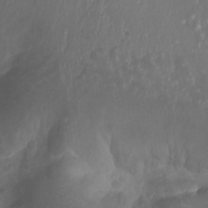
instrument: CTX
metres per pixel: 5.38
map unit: Aa
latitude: -13.0298
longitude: -68.4790
